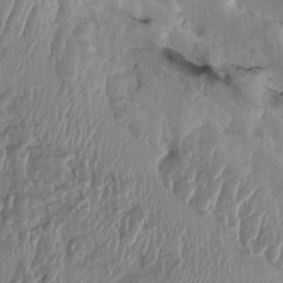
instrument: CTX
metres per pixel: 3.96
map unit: HNhu
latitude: 3.1025
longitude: -6.1011
